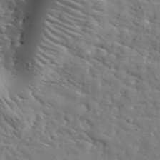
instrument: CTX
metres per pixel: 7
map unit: lHvf
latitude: 36.0633
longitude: -86.7813
